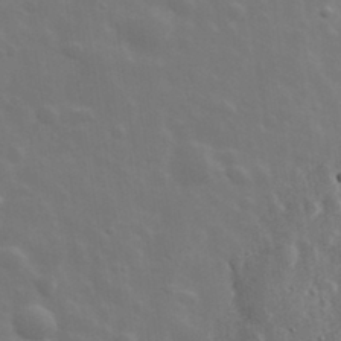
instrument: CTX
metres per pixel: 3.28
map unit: lHvf
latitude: 33.5749
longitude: -82.4601
